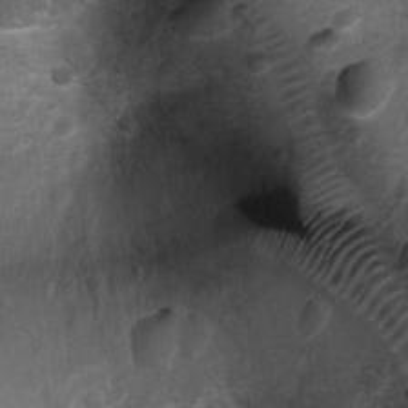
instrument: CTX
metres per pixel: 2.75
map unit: Nhu
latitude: 6.2522
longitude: -23.4048
